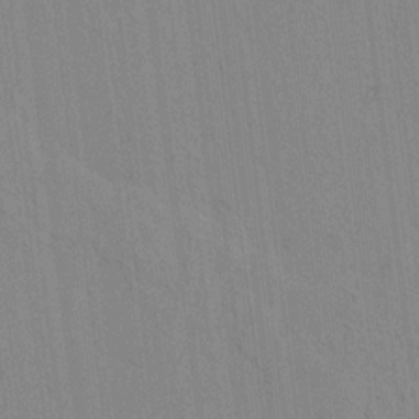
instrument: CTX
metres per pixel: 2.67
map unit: lAvf
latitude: 7.5938
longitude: 168.8030
